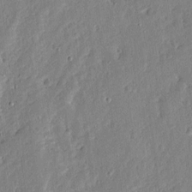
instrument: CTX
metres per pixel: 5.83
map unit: Ave
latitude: 13.0081
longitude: -136.5735
